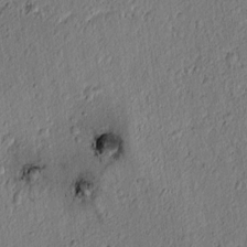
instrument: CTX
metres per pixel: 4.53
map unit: lAvf
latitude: 5.7072
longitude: 163.8800
